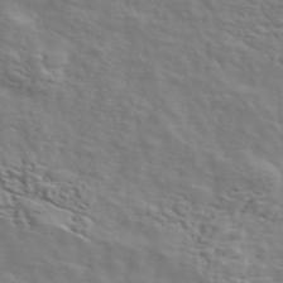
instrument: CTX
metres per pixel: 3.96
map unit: ANa
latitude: 47.3860
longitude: -83.1781
